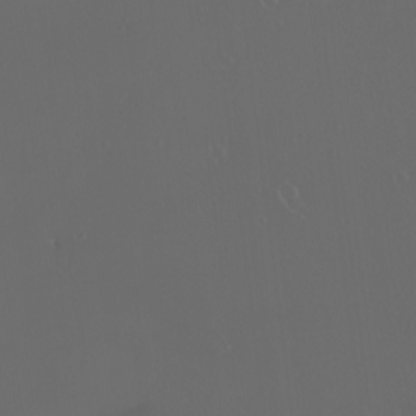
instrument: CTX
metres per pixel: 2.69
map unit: eHh
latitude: -2.8219
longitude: 20.1228
